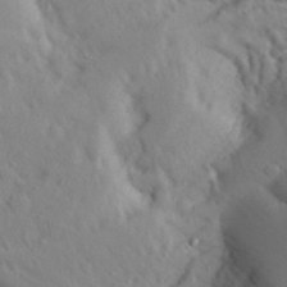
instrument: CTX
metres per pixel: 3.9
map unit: Aa
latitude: 26.6491
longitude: -147.9151
